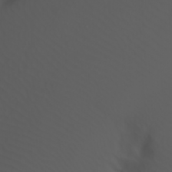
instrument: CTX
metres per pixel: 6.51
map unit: Nhu
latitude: -7.4265
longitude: -84.8191
